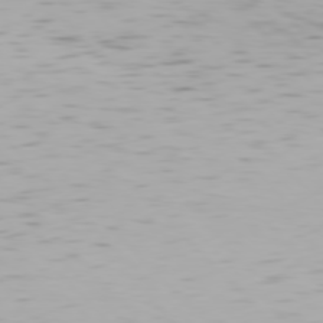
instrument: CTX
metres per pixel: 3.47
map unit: Hpe
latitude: 76.5545
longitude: -133.7450
